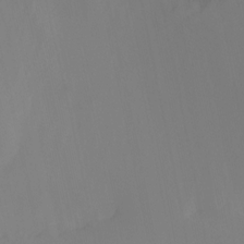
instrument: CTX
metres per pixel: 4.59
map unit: Ht
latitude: -15.3321
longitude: -52.5357
